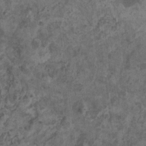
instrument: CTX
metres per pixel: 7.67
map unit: HNhu
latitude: 0.0444
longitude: 4.6518
